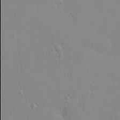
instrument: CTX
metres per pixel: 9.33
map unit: HNhu
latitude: 6.0822
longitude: 2.0094
